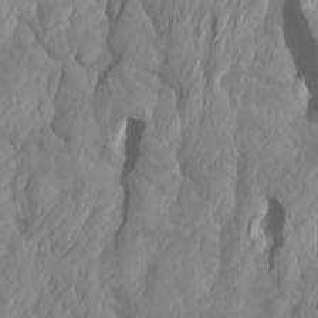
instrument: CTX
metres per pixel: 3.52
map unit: Htu
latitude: -4.6518
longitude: -89.4427
